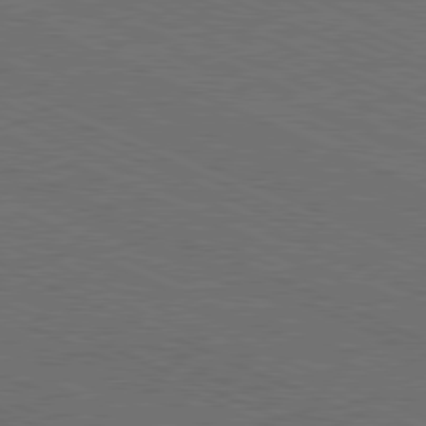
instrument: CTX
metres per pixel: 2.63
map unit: Hpe
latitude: -82.1228
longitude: 19.0864
